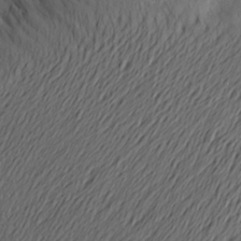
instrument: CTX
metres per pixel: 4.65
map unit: Aa
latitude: 24.6112
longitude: -145.8961
